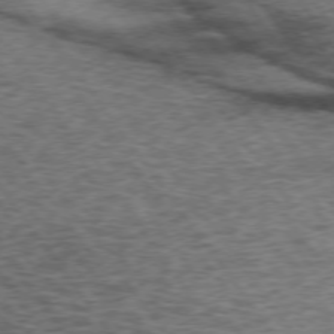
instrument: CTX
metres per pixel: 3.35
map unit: lApd
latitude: 73.1970
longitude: -76.1577
